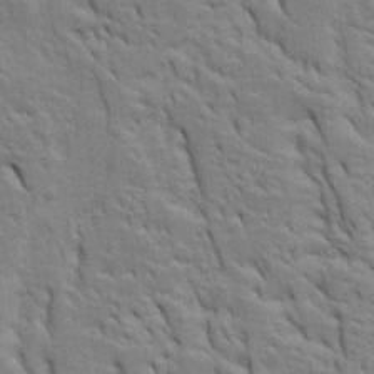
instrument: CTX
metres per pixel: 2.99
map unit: Htu
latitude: -3.5021
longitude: 152.0283
